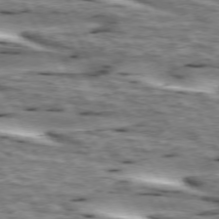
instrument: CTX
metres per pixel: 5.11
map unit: lApd
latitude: 73.6694
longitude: -54.9325
